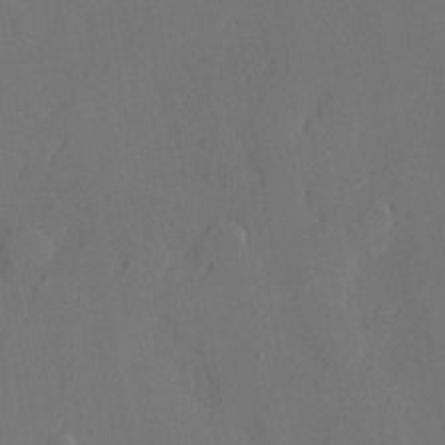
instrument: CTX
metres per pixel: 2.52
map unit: lHvf
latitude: 21.4805
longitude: 145.0298
